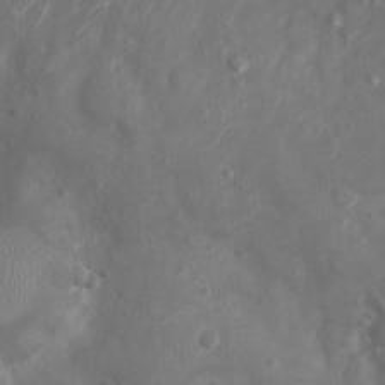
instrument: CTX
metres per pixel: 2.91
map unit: Nhu
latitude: 5.7450
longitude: -18.6112
